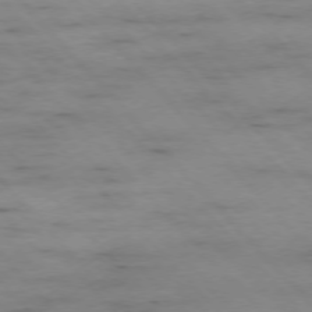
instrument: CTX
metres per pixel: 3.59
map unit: Ap
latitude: -76.5952
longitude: -89.9717
